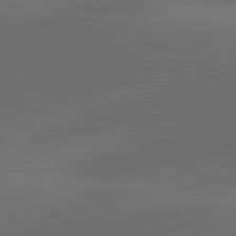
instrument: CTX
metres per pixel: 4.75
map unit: lApd
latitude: 80.8947
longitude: -83.9150
